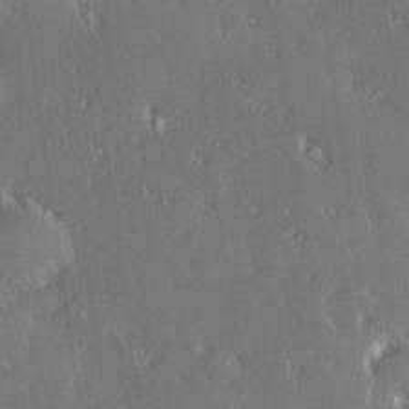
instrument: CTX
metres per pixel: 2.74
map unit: Hve
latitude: 27.7072
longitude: -93.4237
